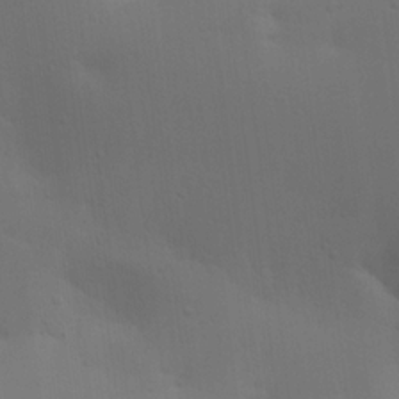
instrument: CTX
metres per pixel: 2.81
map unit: lAa
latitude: 20.6680
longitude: -138.4790
